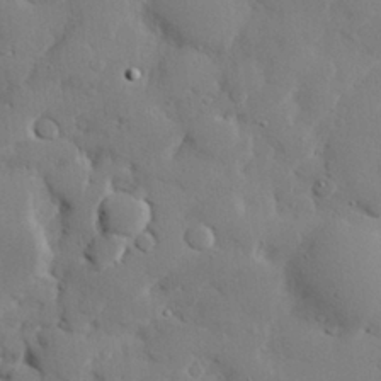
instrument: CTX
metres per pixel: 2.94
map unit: eHh
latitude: 27.8206
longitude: -81.5182
